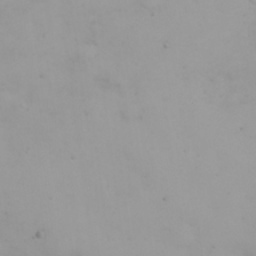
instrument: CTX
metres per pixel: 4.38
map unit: eHh
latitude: 25.4237
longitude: -64.2522
